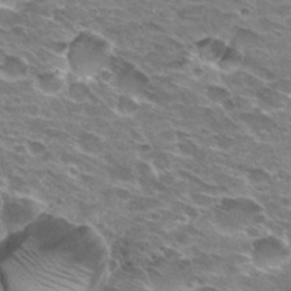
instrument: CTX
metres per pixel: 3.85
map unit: Hto
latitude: 29.8205
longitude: -42.6113
